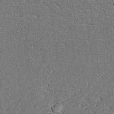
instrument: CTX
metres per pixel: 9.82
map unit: HNhu
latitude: 7.1403
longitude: -4.7057
